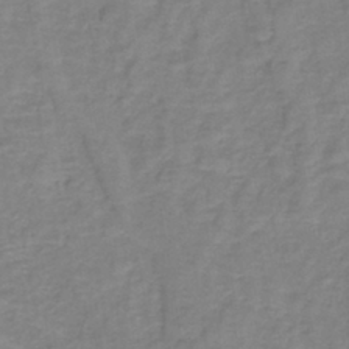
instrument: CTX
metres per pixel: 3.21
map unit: lHb
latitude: -40.3306
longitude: 61.6533
